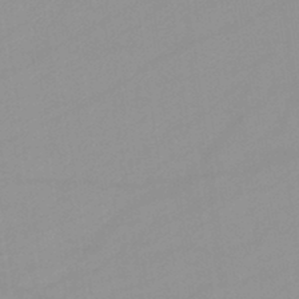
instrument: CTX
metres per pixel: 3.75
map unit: lHb
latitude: -45.0675
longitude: 66.5952
